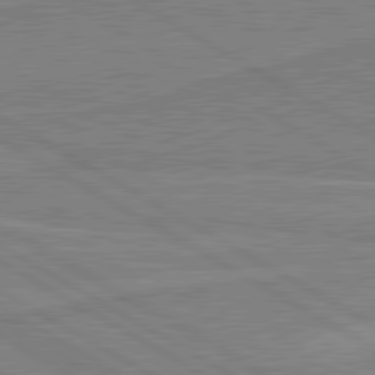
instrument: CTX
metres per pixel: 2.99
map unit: lApd
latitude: 80.4979
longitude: 169.2187
